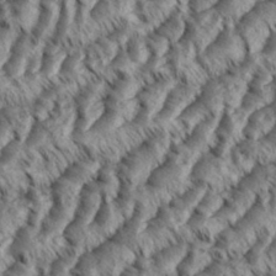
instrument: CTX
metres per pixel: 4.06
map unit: eHh
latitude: 36.0255
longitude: -138.2900
